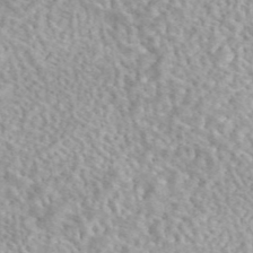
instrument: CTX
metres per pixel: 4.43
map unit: eAb
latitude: 44.1011
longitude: 109.3132
